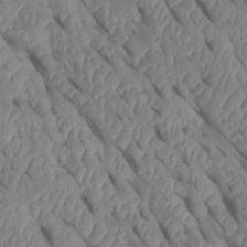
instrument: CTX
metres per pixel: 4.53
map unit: Htu
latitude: 1.0458
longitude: 147.5777
